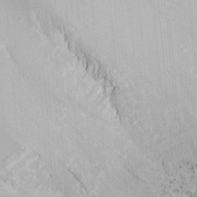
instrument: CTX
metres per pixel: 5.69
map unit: eHh
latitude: 6.1956
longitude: -77.4426
